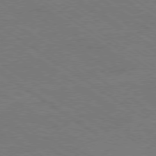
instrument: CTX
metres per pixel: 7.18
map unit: Ap
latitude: -79.5210
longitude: -82.2711
